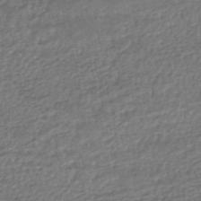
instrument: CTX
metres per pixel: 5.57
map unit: HNhu
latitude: -46.4251
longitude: 102.4251
